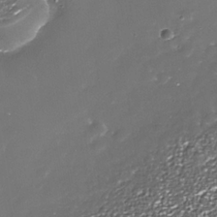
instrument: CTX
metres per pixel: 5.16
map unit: Nhe
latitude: -36.0283
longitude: -87.6883
